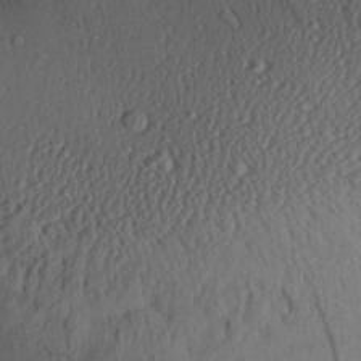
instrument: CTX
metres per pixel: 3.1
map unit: Aa
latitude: 27.4049
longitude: -136.5357
